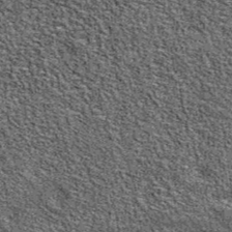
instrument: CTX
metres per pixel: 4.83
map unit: eAb
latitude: 38.8002
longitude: 107.4832
